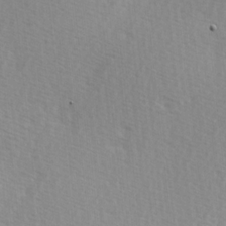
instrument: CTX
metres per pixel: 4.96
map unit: Hve
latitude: 1.8583
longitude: -124.0633
